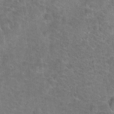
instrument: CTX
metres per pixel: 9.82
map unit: Hto
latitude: 18.9324
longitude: -43.4238
